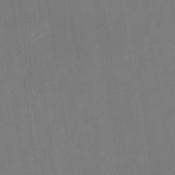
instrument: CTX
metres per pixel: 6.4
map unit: Nhe
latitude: -38.4440
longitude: -119.0836
